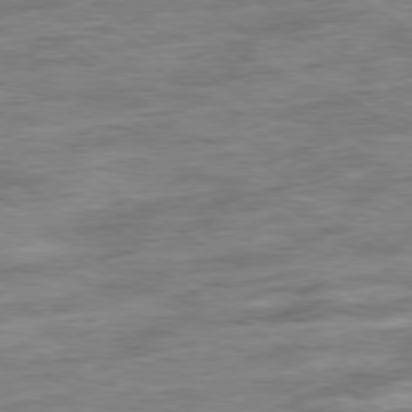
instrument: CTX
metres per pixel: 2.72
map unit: Ap
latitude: -79.5777
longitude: -48.7435
